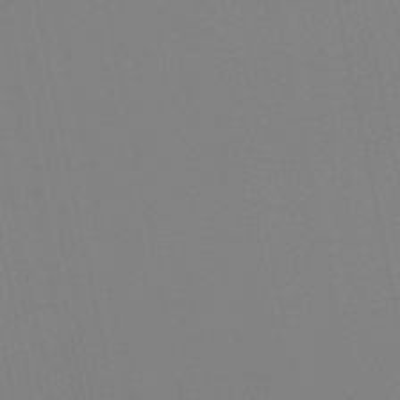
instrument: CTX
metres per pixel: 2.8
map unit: lHb
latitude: -49.1054
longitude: 75.1243
